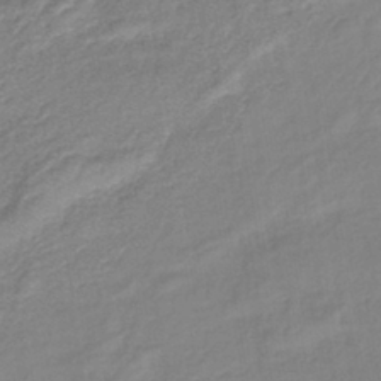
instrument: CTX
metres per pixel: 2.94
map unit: lHb
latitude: -40.6707
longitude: 77.2943
